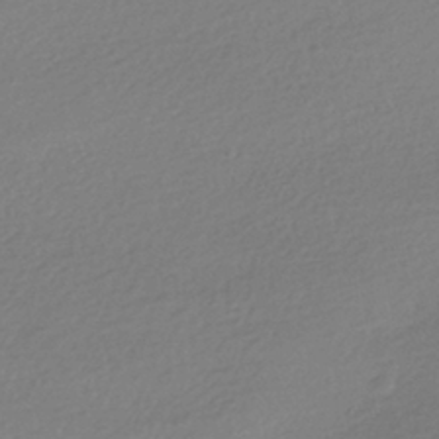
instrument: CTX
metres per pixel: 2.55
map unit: HNhu
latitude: -40.8975
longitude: 94.8786
